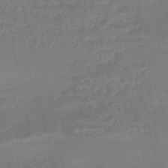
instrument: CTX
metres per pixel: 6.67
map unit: HNhu
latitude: -46.1228
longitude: 92.5574
